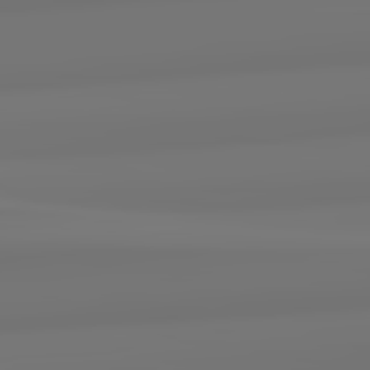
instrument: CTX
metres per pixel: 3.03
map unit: lApd
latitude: 82.5545
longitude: 171.2376
